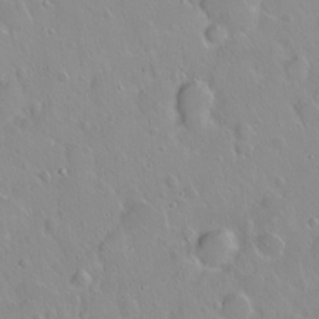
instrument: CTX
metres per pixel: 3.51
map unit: eHh
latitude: 1.9150
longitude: -54.6868
